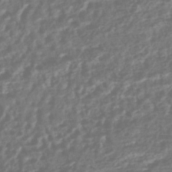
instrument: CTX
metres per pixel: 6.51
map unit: ANa
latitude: -45.0486
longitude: 106.5007
